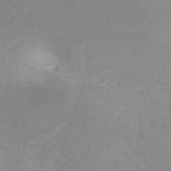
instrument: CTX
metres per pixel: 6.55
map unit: Ht
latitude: -9.5588
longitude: -28.1955
